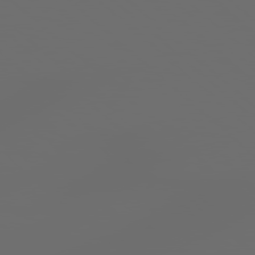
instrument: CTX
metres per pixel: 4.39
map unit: Hpe
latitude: 78.0444
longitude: -177.3859
